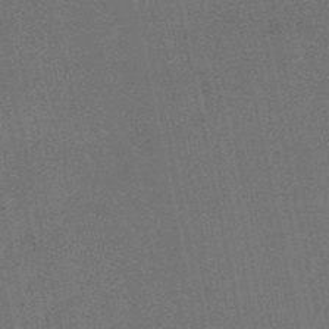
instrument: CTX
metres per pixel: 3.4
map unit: lHb
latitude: -50.4440
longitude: 79.6910
